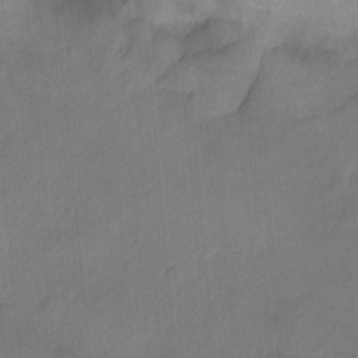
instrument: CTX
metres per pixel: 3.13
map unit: Ht
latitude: 0.6868
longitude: -34.4979
